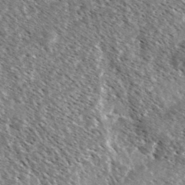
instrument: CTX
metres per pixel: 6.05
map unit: Ave
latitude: 37.2159
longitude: -109.7260
